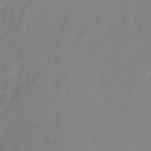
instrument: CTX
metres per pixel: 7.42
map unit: Nhu
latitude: -24.8030
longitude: -69.6127
